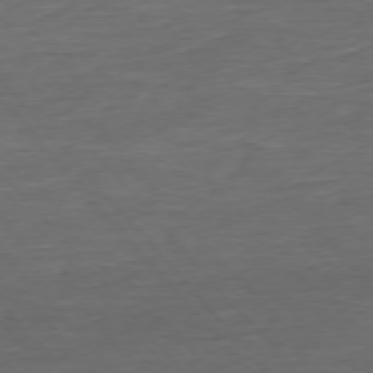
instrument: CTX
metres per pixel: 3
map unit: Ap
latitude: -75.8990
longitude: -93.2159
